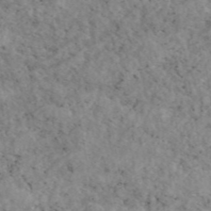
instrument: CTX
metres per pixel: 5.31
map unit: eAb
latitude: 44.6679
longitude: 114.8597
